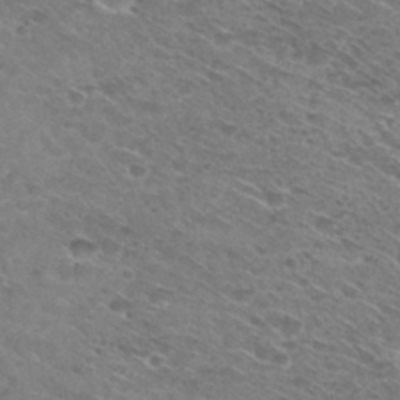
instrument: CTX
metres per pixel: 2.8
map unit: Hto
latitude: 30.7436
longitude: -46.8191
